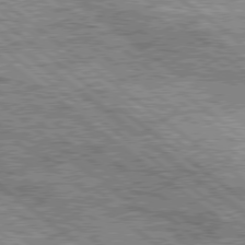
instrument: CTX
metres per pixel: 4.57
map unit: Hpe
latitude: 78.2334
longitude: -121.3293
